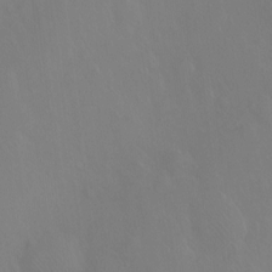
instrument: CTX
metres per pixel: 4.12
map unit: Ht
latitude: -11.4077
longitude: -43.9528
